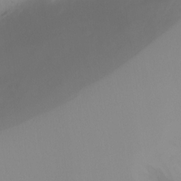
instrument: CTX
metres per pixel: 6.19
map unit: Ht
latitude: -16.0472
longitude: -42.7624
